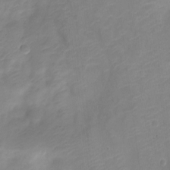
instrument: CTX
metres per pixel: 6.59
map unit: Nve
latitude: -21.7666
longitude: 106.0850
